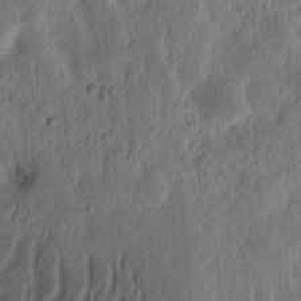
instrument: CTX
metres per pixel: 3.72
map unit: Ht
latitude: 14.4034
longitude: -74.3089
